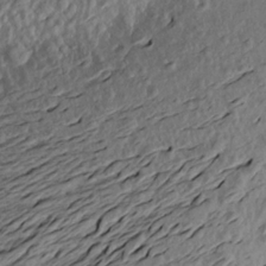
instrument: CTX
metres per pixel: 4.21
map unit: Aa
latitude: 18.3278
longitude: -144.5923
